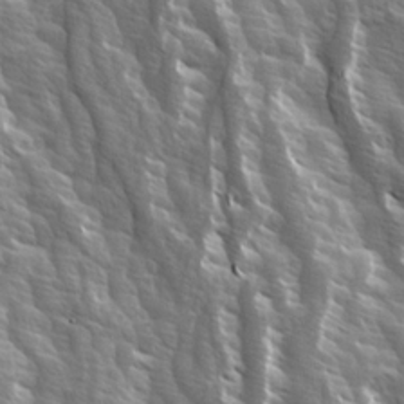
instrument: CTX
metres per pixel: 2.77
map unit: Ave
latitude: 14.8002
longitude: -132.9325
